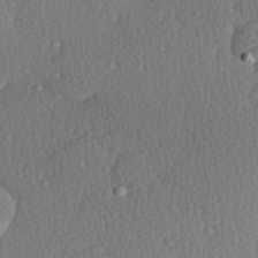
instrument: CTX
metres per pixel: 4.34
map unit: Hve
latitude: 26.9703
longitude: -93.4426
